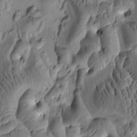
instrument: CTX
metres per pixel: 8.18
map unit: eHh
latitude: -0.5385
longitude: 15.6722
